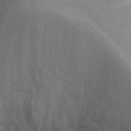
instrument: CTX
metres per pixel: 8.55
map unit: Ht
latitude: 2.4223
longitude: -26.1767
